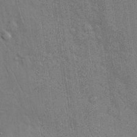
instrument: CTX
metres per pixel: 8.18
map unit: Nhu
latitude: 28.1200
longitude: -68.2523
